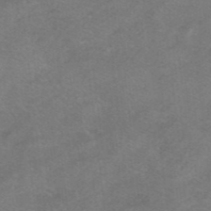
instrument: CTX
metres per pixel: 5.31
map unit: HNhu
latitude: -40.8030
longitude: 103.6344
